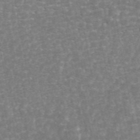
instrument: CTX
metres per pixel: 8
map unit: ANa
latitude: 45.5182
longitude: 30.7274
